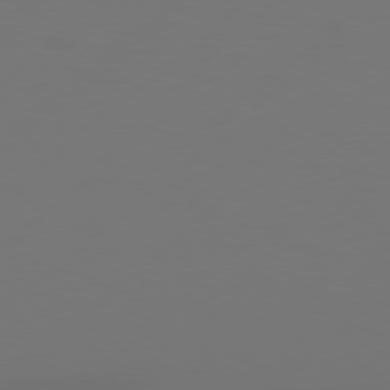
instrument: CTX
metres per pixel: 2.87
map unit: Hpe
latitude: 76.5734
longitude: -130.4979
